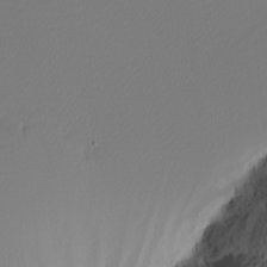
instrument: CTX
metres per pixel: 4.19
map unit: Nhu
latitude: -4.7652
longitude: -92.2900
